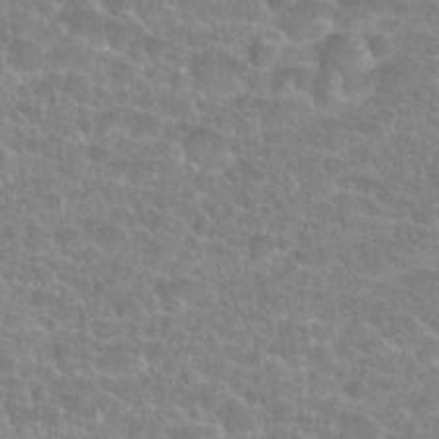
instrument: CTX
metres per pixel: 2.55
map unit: Hto
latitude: 24.8569
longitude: -48.1767
